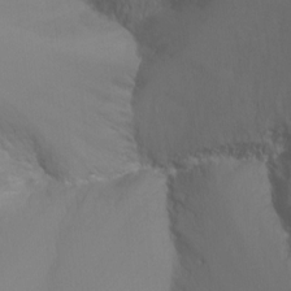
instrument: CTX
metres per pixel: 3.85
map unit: Ht
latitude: -6.9163
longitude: -34.7435
